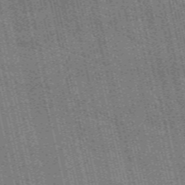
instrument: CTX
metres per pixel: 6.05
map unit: eAb
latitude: 51.1403
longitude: 110.1794
